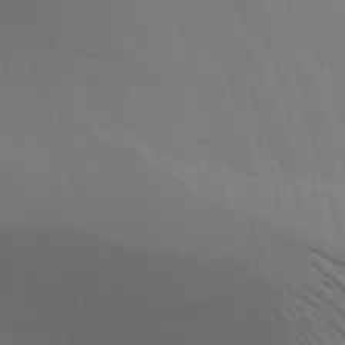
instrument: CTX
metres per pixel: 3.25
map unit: Aa
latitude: 26.0255
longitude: -143.2537
